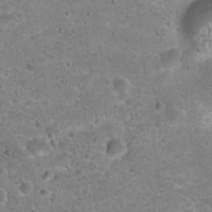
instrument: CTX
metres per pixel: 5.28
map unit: Hto
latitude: 22.2522
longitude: -49.4804
